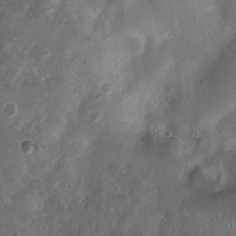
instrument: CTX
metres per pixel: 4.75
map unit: Nhu
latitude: 6.4412
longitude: -18.2333
